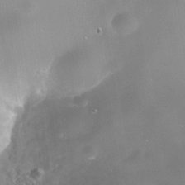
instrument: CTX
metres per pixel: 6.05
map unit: Nhe
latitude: -36.3684
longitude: -118.0822
